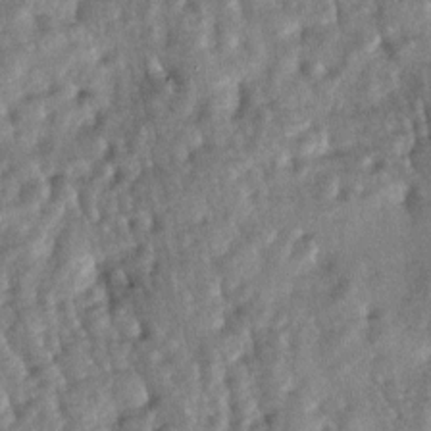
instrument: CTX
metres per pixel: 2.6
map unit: lAa
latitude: -6.3306
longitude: -125.7639
